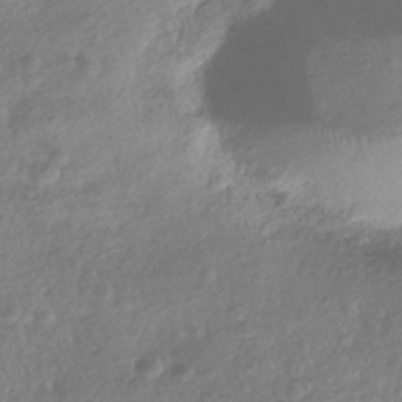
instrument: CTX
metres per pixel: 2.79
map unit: HNhu
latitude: -40.9919
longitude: 98.4818
